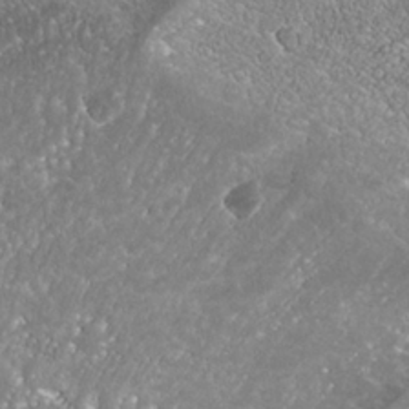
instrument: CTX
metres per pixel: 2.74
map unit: Nhe
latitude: -39.3888
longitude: -117.3104
